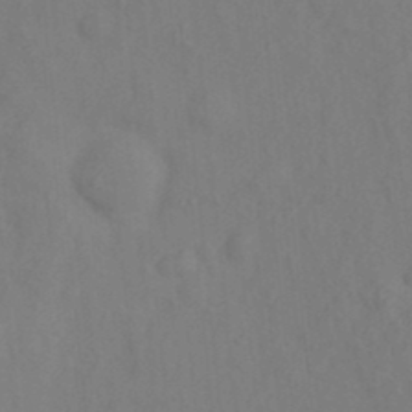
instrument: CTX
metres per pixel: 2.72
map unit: Nhu
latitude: 11.3482
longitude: -27.9150
